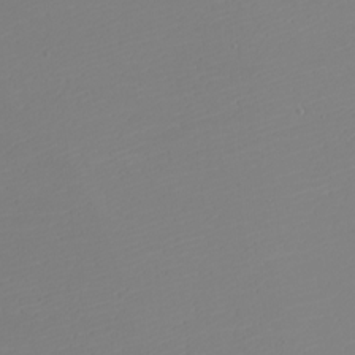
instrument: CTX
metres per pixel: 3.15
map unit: eHh
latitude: -5.8611
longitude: -87.1025
